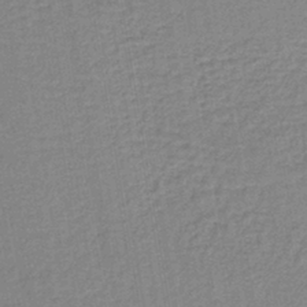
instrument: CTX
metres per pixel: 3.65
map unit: lHb
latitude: -40.4062
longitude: 60.6141
